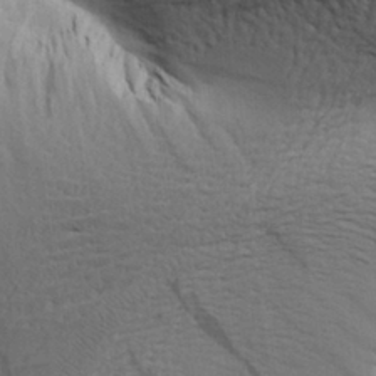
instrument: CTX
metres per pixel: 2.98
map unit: Aa
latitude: 26.6113
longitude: -143.3482
